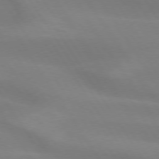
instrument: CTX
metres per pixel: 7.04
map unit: lApd
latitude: 73.9339
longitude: -48.9892
